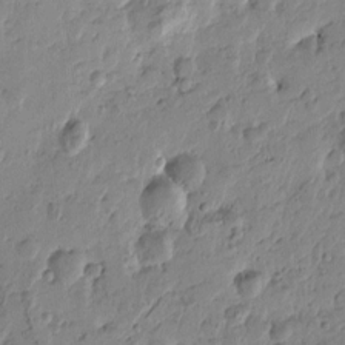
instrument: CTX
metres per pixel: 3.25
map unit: Htu
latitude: -0.8030
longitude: -177.6316
